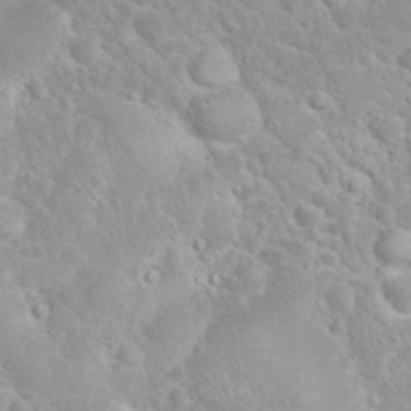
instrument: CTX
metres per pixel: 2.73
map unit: eHh
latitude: 32.2900
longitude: -61.2348
